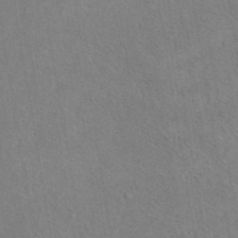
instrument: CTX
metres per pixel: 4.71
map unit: eAb
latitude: 41.2536
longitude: 110.3495
